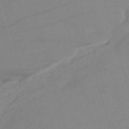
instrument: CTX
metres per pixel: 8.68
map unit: HNb
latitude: -53.8989
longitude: -49.6127
